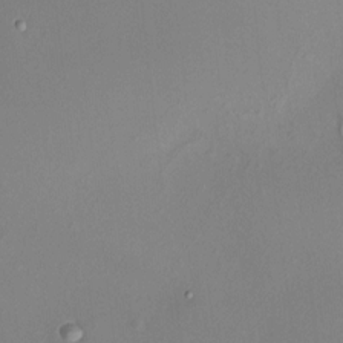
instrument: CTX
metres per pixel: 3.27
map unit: HNhu
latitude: 5.2537
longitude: 6.8975
